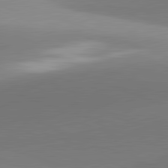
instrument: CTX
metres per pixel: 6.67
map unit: lApd
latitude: 81.7261
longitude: 141.0864
